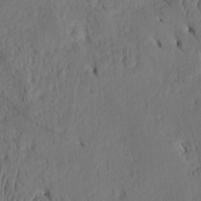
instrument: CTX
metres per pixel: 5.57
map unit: Htu
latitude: -3.3320
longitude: 152.2739
